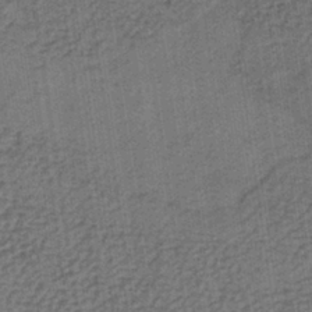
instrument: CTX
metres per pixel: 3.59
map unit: lHb
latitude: -36.3495
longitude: 59.3131
